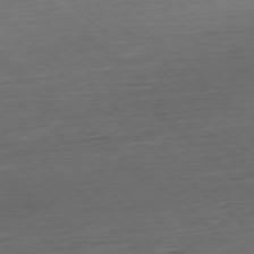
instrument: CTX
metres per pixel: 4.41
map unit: Hpe
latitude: -77.8800
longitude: 14.3307
